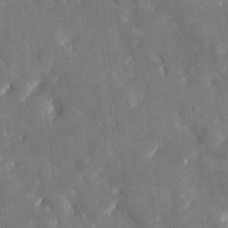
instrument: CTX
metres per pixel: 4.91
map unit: eHh
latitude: 5.2537
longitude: -70.1578
